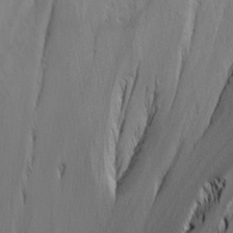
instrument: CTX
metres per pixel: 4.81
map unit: Htu
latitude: -7.5210
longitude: -66.8191
